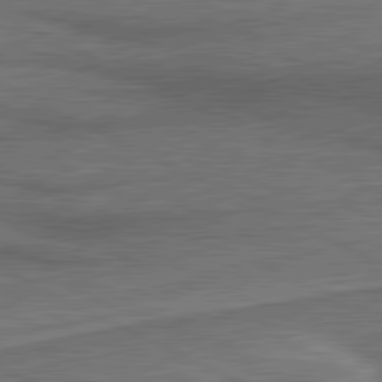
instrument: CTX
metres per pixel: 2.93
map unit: lApd
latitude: 81.1970
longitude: 141.1620
